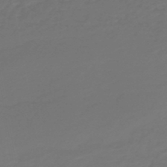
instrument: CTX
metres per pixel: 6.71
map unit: HNb
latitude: -47.2187
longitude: 55.2565
